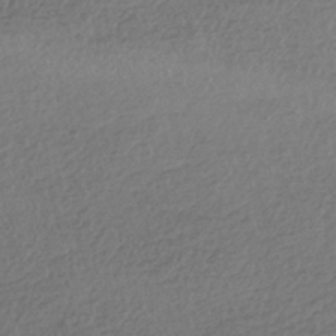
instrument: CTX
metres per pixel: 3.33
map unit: HNhu
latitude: -42.3495
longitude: 97.4455
